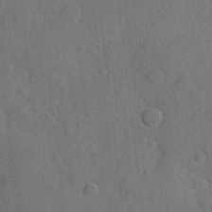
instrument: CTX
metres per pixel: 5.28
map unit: Hve
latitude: 24.8191
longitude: 149.2754
